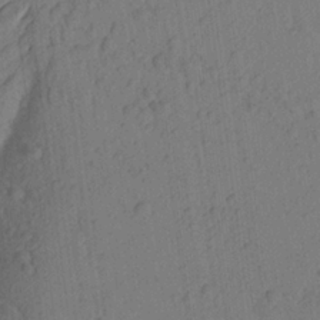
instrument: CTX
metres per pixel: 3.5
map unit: Aa
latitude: 23.1214
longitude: -148.7813
